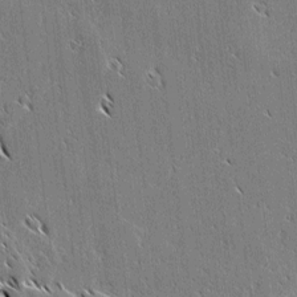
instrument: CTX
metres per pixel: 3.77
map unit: lAvf
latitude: 2.9324
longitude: -106.8758
